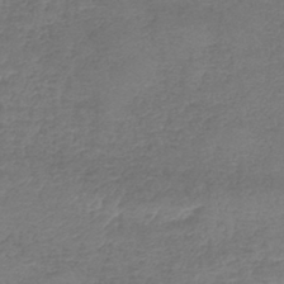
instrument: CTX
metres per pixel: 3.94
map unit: lHb
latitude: -43.0675
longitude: 76.3495
